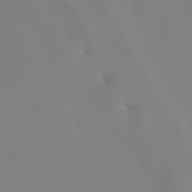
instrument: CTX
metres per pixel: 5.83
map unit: lHvf
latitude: 22.5357
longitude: 141.5399
